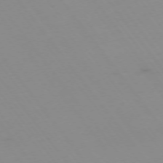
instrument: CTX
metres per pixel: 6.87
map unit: Hpe
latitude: -74.5763
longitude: 3.3320
